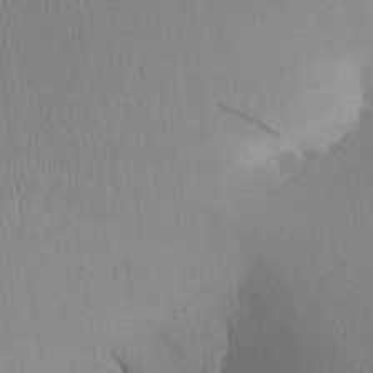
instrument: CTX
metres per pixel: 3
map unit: Aa
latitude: 25.3670
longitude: -133.4049
